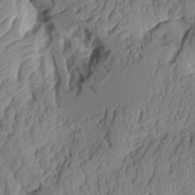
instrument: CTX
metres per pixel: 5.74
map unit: Aa
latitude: 7.7072
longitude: -128.1956
